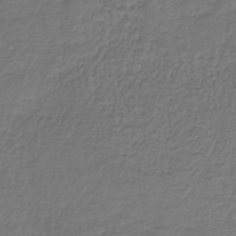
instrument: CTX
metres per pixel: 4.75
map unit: lHb
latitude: -38.4629
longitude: 62.0661
